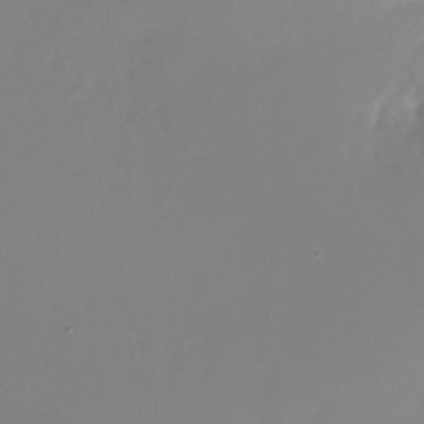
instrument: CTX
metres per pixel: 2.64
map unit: Nhu
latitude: -28.1984
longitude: -79.6883
